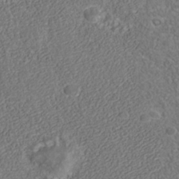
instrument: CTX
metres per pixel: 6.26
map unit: Nhu
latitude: -39.9556
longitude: -85.1970
